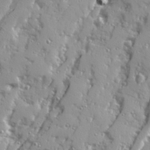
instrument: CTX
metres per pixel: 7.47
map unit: Ave
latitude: 21.6883
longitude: -131.2915
